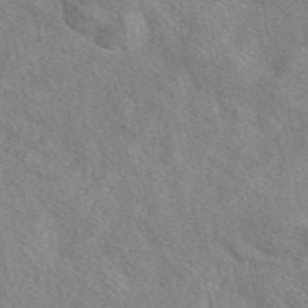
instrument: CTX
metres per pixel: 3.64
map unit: eAb
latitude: 49.7828
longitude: 111.6155
